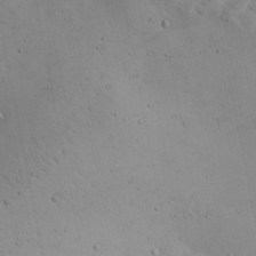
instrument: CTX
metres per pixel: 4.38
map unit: Aa
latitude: 22.3278
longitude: -142.4412
